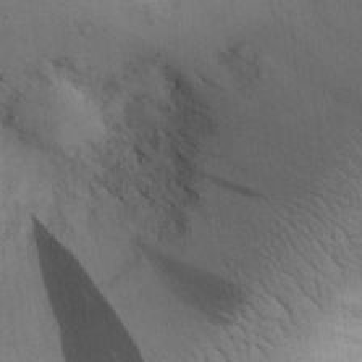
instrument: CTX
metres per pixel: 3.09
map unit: Aa
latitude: 28.9702
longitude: -144.7813
